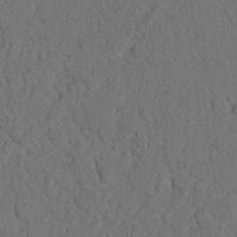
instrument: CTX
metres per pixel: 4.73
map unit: Nhu
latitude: 20.7058
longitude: -75.6694
